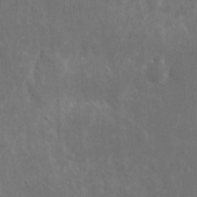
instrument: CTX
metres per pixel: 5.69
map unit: eHh
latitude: 10.3090
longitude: -72.6869
